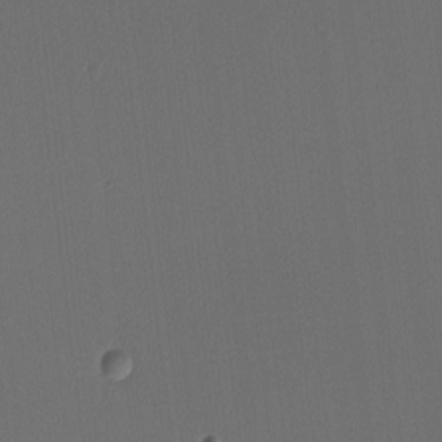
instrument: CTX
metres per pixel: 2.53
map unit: Nhu
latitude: 0.0633
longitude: -79.2726
